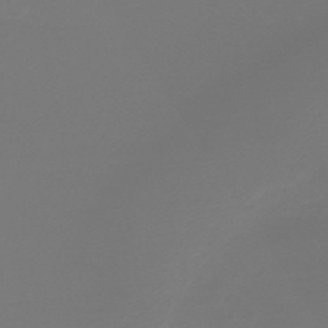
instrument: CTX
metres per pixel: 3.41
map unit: lHb
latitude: -45.5021
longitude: 64.0661
